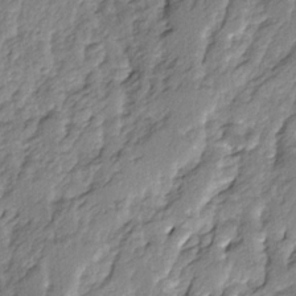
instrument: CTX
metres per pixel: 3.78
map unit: Ave
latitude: 14.0444
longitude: -134.8191
